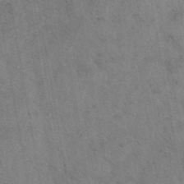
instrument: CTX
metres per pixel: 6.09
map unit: eAb
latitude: 42.8947
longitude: 109.6155
